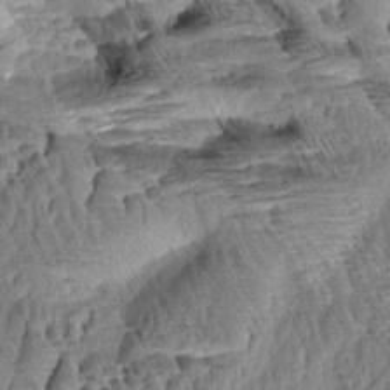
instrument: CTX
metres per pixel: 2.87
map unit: Aa
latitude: 8.1767
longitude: -133.0458
